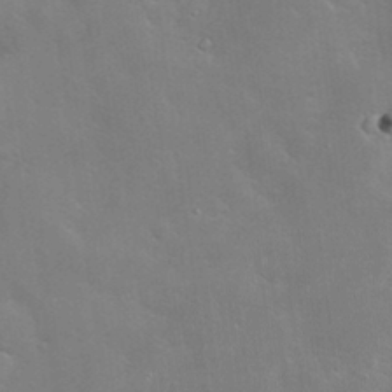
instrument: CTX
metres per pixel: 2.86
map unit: Hve
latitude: -10.7463
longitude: 175.2753
